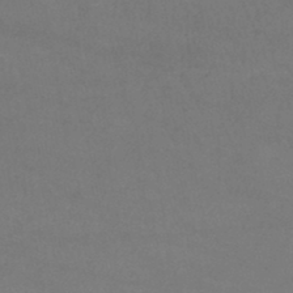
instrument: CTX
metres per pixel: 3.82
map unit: lHb
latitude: -38.4818
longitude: 73.2565
